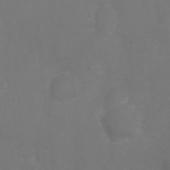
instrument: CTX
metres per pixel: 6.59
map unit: Ht
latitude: -3.6910
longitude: -19.0836
